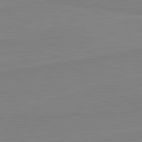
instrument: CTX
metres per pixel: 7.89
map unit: lApd
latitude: 81.6694
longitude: 166.9353
